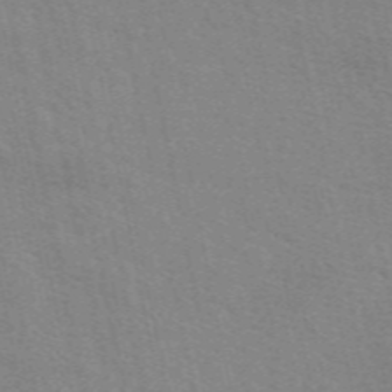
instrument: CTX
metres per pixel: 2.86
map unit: eAb
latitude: 50.8380
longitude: 111.7666
